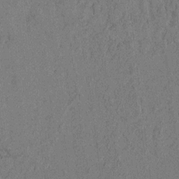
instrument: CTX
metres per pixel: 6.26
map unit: lAvf
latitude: 4.5168
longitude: 158.1794
